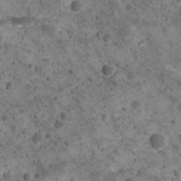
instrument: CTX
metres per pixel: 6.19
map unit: Ave
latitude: 10.8380
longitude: -105.4049
